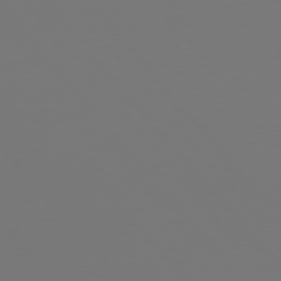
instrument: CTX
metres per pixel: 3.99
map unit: Hpe
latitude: 76.6490
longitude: -165.8394
